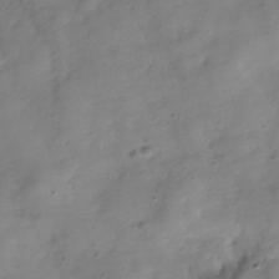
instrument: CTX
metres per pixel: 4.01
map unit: Hve
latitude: -30.5007
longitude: 94.5195
